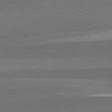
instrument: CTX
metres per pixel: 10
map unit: lApd
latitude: 82.2522
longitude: 137.5210
